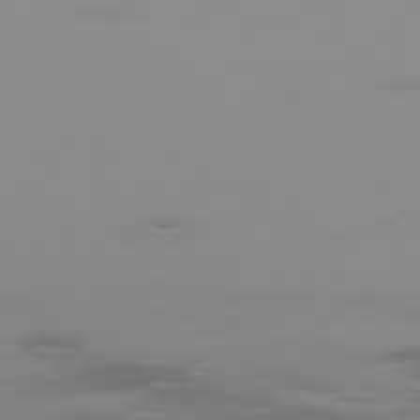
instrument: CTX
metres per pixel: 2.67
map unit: Hpe
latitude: -75.8990
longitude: -10.1956
